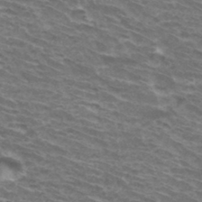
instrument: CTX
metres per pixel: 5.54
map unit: Hto
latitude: 33.8961
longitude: -42.4034
